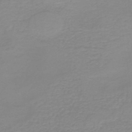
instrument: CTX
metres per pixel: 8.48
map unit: HNb
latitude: -44.7841
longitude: 53.2753
